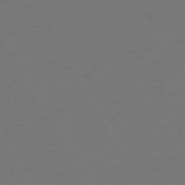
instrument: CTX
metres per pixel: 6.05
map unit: Ap
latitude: -74.1417
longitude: -69.4238
